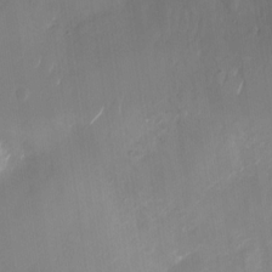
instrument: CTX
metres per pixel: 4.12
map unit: Nhu
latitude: -28.1417
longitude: -74.4601
